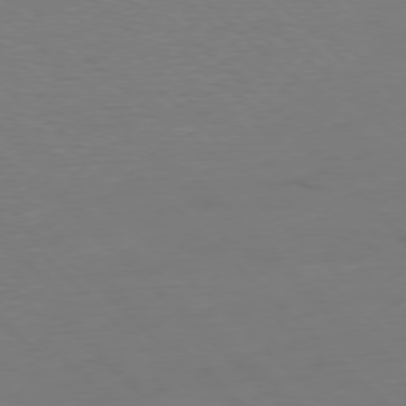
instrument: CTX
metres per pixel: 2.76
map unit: Ap
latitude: -78.2928
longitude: -62.3090
